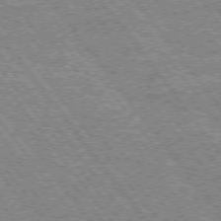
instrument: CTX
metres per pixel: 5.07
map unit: Hpe
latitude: 74.2900
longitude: -139.9528
